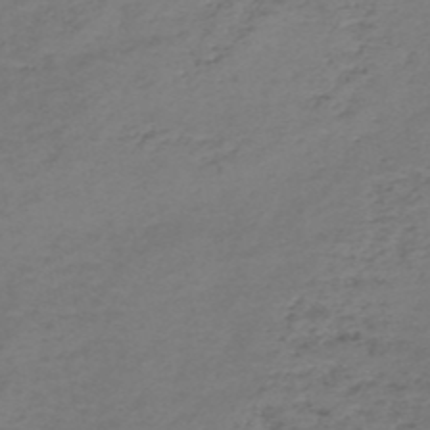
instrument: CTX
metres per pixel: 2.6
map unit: HNb
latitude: -52.4062
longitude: -52.4979
